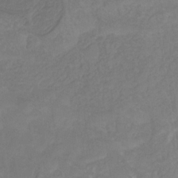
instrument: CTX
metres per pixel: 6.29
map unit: HNhu
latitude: -29.5966
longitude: 67.9367
